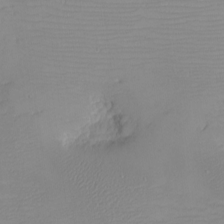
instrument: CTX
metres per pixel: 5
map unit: eHh
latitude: -5.1998
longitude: -81.0269
